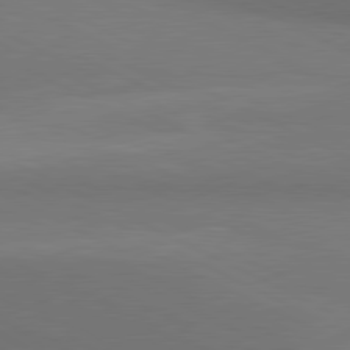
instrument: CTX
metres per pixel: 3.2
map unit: lApd
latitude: 80.8569
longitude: 137.7855
